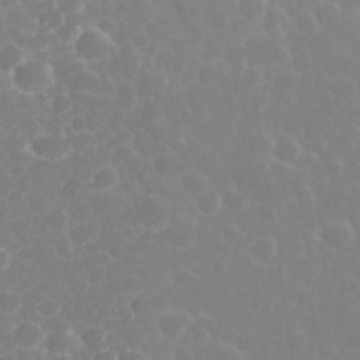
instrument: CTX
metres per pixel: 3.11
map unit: eHh
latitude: 32.4979
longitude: -60.7813
